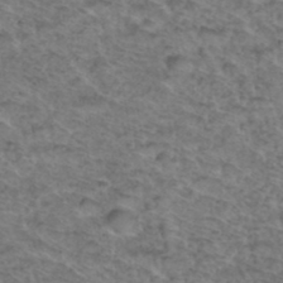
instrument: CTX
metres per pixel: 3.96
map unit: Hto
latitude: 37.1026
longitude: -47.1592
